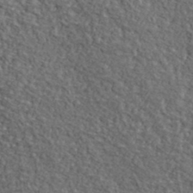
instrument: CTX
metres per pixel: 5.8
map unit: lHvf
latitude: 38.7624
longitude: -87.4993
